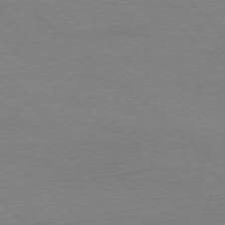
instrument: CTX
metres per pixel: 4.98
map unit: Ap
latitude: -78.4251
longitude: -70.4223
